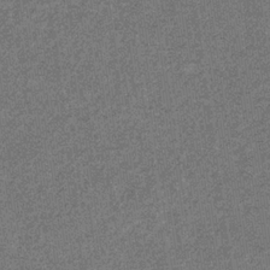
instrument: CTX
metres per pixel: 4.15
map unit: eHb
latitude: -31.3887
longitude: 67.8233
